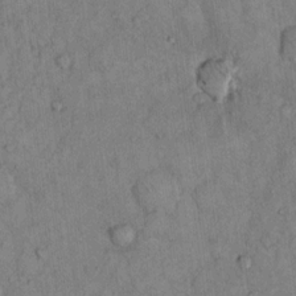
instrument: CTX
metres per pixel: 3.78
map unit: Hto
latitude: 12.9703
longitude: -58.6113
